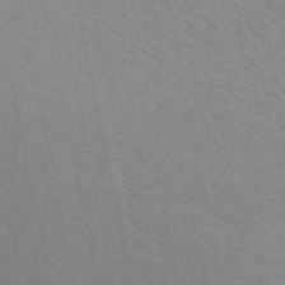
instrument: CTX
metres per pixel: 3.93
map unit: ANa
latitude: 50.0444
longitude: -74.8002
